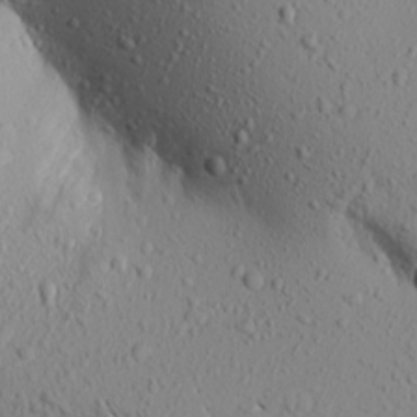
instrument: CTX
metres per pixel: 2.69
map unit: Aa
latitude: 17.3671
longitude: -147.6694
